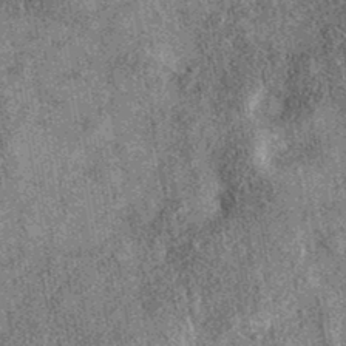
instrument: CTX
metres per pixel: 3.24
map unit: eAb
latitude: 37.4993
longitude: 107.2376
